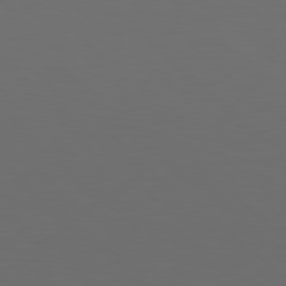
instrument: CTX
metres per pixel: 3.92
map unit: Hpe
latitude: 78.6491
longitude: -175.9717
